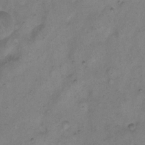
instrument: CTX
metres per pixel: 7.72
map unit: eHh
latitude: 13.7261
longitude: -65.8205
